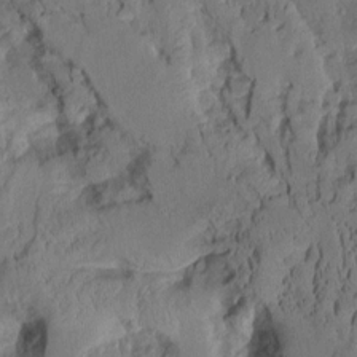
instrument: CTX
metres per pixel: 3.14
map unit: Aa
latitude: 8.3090
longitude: -127.6127
